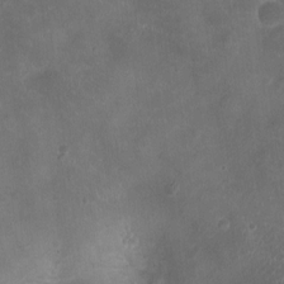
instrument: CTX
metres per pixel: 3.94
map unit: Ht
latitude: -3.8989
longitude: -19.4615
